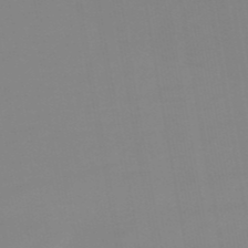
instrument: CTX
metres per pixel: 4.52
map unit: eHb
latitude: -49.9556
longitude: 73.8233
